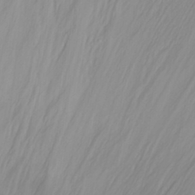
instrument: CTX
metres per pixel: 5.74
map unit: Nhu
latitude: -14.6330
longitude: -53.3860
